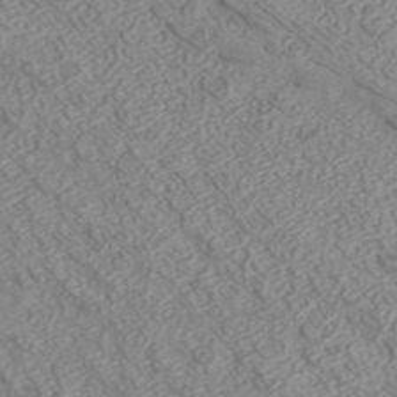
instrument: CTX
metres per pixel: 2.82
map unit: ANa
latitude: 40.5167
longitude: 23.0676
